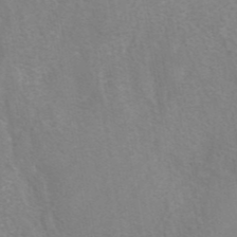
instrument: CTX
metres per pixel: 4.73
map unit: eAb
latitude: 41.6127
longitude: 106.3684
